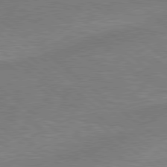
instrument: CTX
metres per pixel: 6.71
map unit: lApd
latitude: 78.8569
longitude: 179.5210
